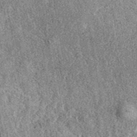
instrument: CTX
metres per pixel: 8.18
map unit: eAb
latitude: 39.0836
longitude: 108.5196
